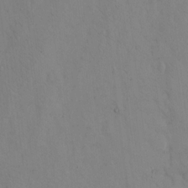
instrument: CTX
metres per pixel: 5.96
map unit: eHh
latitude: 12.4412
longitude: -61.3859
